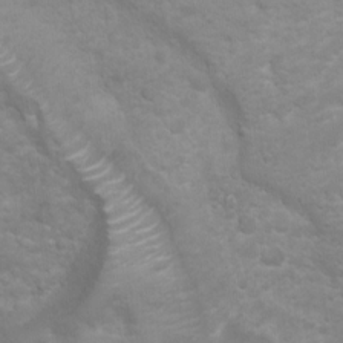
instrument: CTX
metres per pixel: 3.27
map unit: Ht
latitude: -0.6897
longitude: -16.5735
